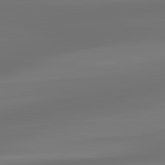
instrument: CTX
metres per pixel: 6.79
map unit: lApd
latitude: 83.2159
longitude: -131.0270
